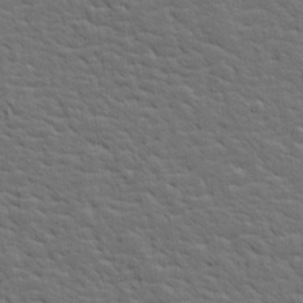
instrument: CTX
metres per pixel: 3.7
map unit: lHvf
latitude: 26.3845
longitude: 143.5966
